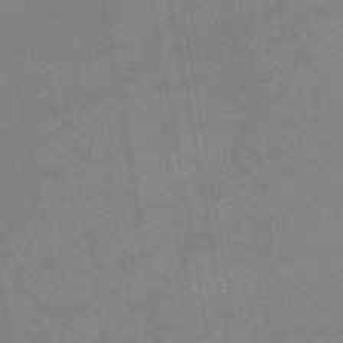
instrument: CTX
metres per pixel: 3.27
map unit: HNb
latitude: -45.6155
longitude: -37.6694
